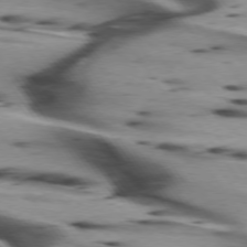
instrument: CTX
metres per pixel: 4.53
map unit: lApd
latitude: 75.3293
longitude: -64.3089
